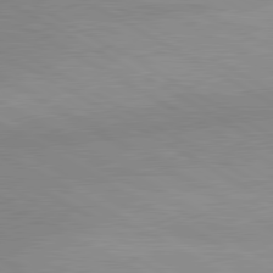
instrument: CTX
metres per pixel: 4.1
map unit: lApd
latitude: 80.5735
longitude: 125.8044
